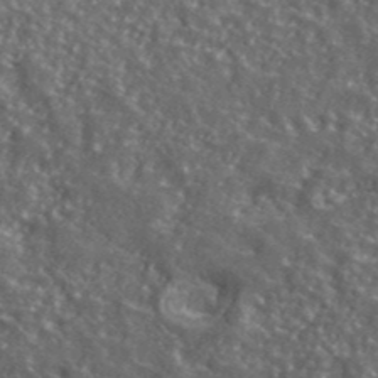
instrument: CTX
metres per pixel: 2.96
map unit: ANa
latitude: 40.4412
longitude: -89.5560
